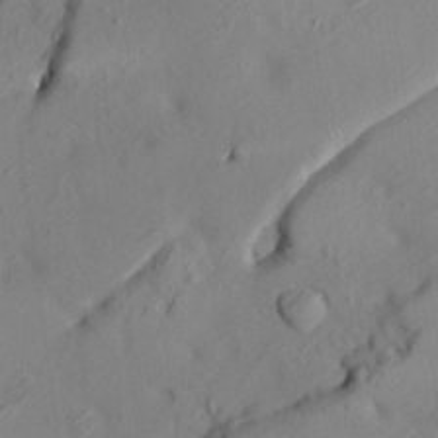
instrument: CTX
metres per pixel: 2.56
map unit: HNhu
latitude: 10.8569
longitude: 23.6344
